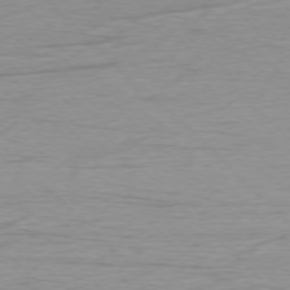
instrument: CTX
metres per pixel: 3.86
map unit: Ap
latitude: -75.7289
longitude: -77.9150
